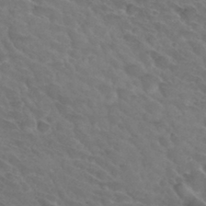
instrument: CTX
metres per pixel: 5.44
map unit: Hto
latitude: 32.2523
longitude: -45.8394
